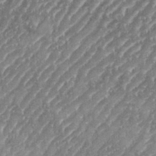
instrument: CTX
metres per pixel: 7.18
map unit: eHh
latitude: 35.6882
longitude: -134.2144
